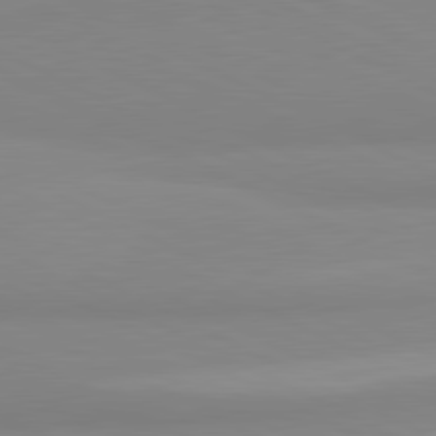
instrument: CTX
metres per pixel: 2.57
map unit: lApd
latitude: 81.3293
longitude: 179.5210
